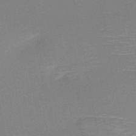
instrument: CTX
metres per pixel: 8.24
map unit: HNb
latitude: -51.3132
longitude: -45.7638
